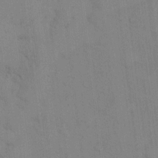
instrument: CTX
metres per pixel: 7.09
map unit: Hto
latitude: 13.6127
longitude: -61.1781
